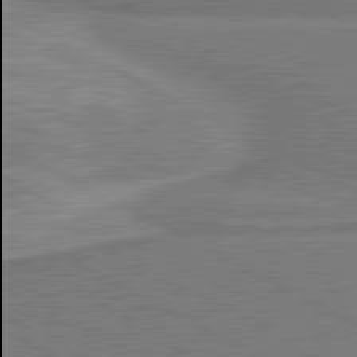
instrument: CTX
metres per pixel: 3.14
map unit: lApd
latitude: 80.8947
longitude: 142.0094
